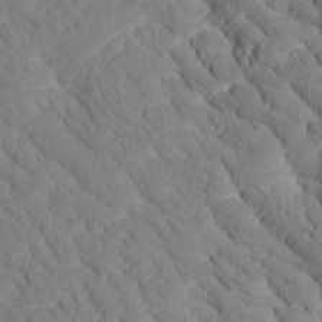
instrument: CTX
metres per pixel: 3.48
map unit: Htu
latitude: -0.9353
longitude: 173.9745
